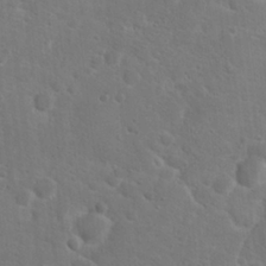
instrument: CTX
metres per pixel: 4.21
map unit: Hto
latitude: 19.3103
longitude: -38.4412
